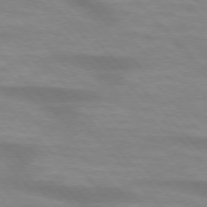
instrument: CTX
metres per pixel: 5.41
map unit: lApd
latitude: 74.5924
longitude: -61.4804
